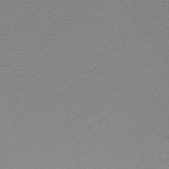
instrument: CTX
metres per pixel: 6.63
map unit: HNb
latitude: -48.4062
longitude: -44.2144
